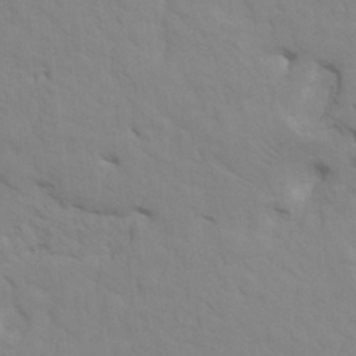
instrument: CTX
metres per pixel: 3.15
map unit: HNhu
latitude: 4.1956
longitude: -2.9891
